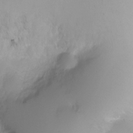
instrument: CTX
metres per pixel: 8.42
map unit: Ht
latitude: -6.1983
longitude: -30.2712
